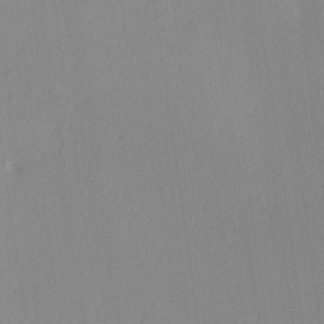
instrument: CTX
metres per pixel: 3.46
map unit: Ave
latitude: 3.0458
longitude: -114.6112
